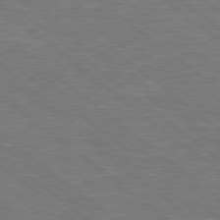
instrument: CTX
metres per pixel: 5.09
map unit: Hpe
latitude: 78.7435
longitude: -153.2726
